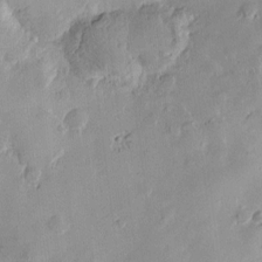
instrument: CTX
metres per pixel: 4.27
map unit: Htu
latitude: -2.9352
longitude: -176.0444
